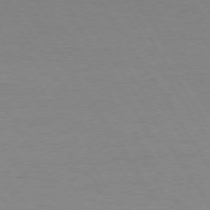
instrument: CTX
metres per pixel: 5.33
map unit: Hpe
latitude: 73.8962
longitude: -129.7072
